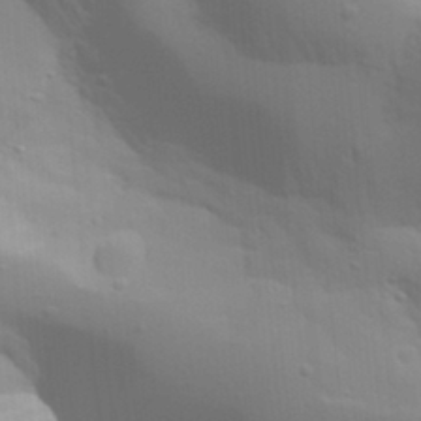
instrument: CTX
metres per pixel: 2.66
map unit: Aa
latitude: 26.6680
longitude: -131.2915
